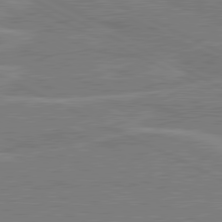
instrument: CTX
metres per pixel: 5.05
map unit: lApd
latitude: 80.8758
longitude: 120.0472
